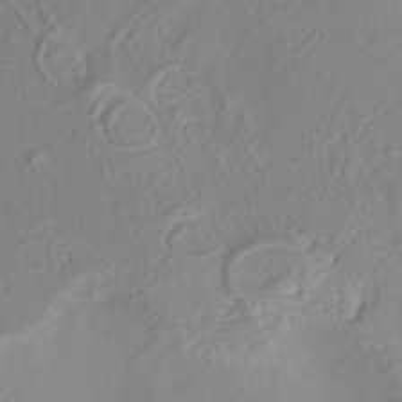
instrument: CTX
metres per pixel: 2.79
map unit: ANa
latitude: -38.2740
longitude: 97.8423
